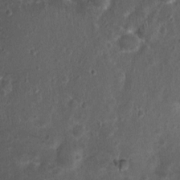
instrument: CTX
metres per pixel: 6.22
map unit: Nhu
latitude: 1.5371
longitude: -15.0648
